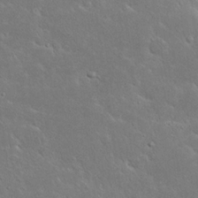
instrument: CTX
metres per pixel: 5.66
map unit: Nhu
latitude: 23.6883
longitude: -72.2523
